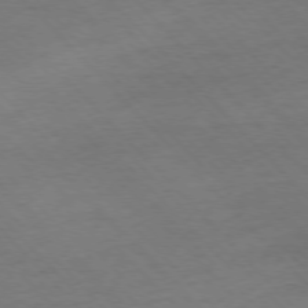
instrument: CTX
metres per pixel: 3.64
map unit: Ap
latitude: -76.9353
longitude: -86.1011
